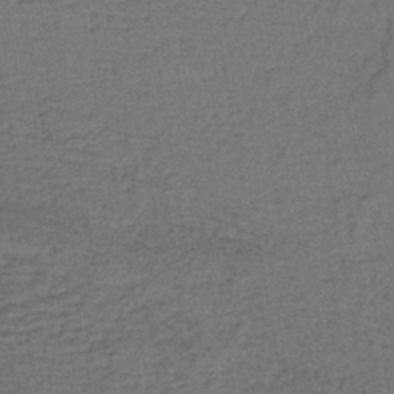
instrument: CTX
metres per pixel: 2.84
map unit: lHb
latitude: -39.9556
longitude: 58.6518
